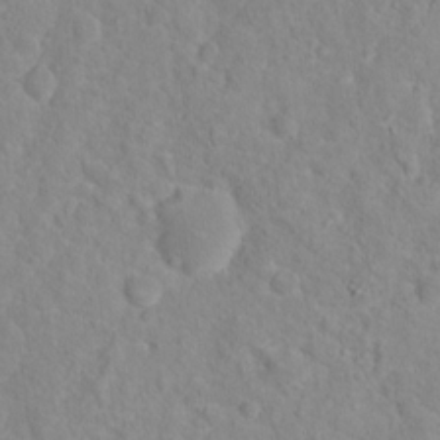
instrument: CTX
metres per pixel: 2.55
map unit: Hto
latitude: 16.1200
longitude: -39.0080
